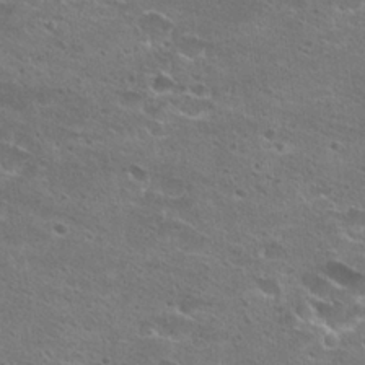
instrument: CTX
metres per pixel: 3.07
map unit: Hto
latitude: 22.5168
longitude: -41.4993
